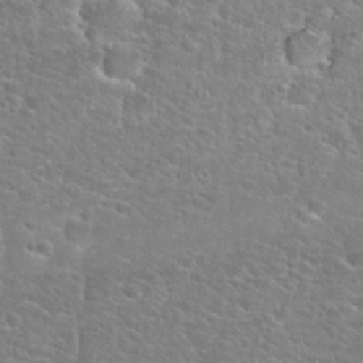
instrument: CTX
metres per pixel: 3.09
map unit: Hto
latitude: 25.4993
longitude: -48.8758
